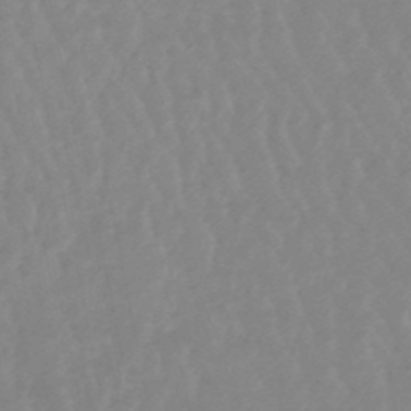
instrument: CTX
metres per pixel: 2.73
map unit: lHb
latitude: -48.3307
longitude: 78.7463
